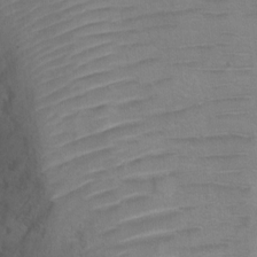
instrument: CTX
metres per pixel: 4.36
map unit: Ht
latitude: 0.6490
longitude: -37.1970
